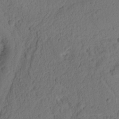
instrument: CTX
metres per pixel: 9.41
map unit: Ht
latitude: 9.8206
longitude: -74.9514
